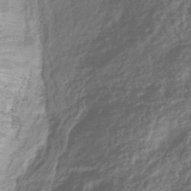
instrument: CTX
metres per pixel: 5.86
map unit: eHb
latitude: -40.5196
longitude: 78.7652
